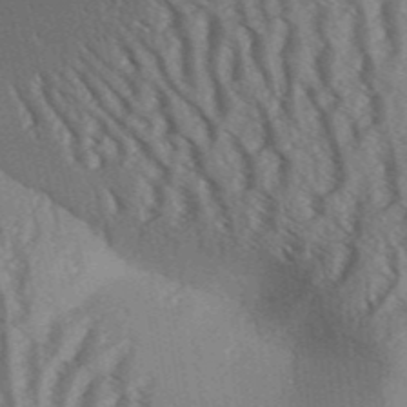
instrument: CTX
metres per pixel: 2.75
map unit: Aa
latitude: 31.5560
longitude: -138.7435
